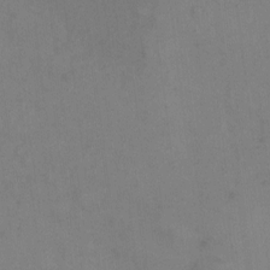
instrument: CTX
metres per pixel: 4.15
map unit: eHh
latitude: 5.8394
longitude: -65.8016
